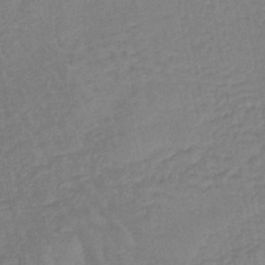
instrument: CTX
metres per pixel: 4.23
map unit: lHb
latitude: -44.8408
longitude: 80.2740
